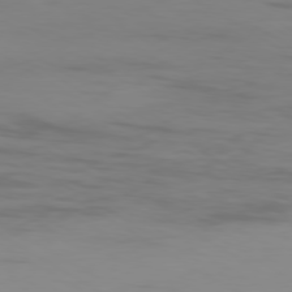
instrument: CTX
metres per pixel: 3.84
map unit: Ap
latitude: -79.9178
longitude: -93.0269
